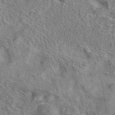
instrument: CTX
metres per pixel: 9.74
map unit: eAb
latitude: 42.7057
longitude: 108.3306
